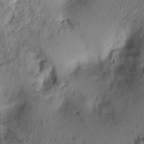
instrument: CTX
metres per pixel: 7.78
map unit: Ht
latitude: 0.1011
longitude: -14.3468
